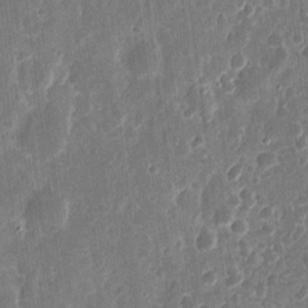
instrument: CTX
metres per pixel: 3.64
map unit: eHh
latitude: 11.2537
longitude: -72.7436
